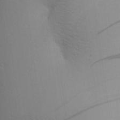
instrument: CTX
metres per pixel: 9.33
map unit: Aa
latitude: 27.3104
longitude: -138.5546
